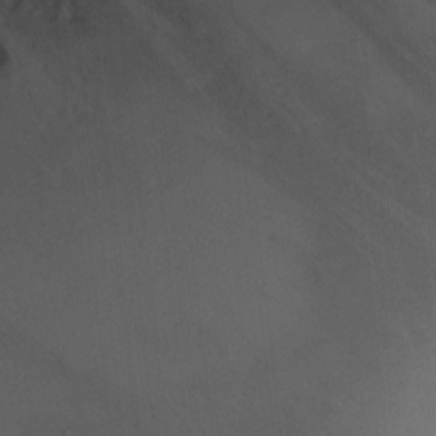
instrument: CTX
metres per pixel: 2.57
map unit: Hto
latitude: 6.9136
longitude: -36.4223
